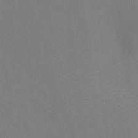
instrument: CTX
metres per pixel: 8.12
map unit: Hto
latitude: 18.8569
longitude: -39.6883
